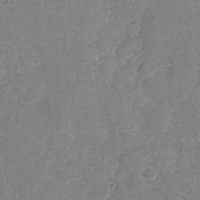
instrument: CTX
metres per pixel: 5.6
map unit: Nhu
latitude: -28.3306
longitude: -64.2334
